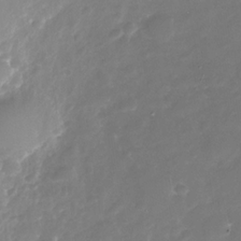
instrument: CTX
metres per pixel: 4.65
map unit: Nhe
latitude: -35.3321
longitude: -87.6883
